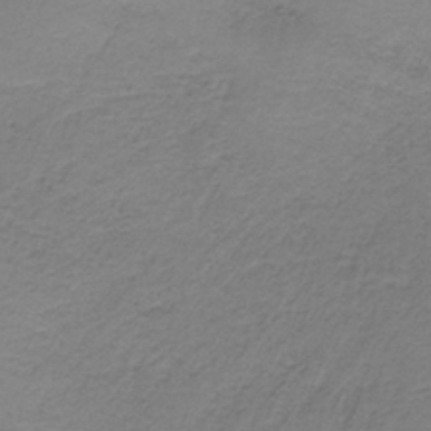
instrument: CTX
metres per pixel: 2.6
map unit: HNb
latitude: -35.9178
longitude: 53.7855
